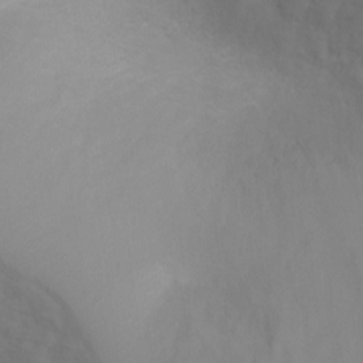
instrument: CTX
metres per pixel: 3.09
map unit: Ht
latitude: -1.1432
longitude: -19.4426
